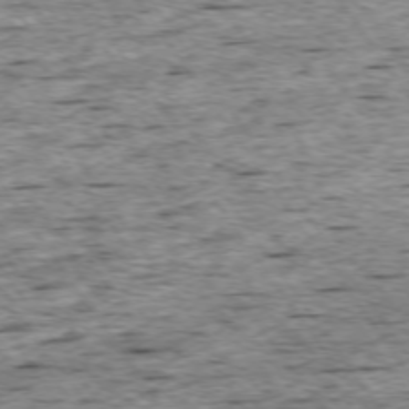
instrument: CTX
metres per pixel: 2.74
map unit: Ap
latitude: -74.4251
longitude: -88.1767
